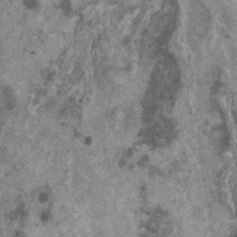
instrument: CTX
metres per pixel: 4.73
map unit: HNhu
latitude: 1.0647
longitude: 4.7652
